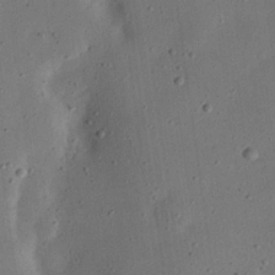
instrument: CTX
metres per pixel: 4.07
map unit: eHh
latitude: 24.3656
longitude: -69.0837
